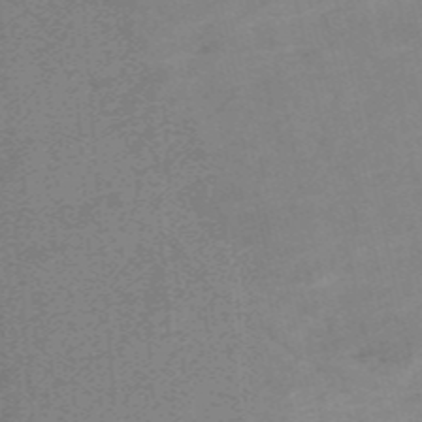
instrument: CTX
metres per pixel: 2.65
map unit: HNb
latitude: -54.8597
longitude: -45.8772
